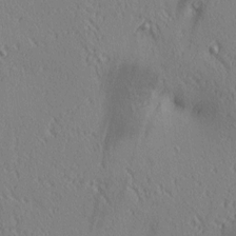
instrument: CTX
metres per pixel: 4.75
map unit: lAa
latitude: 4.2711
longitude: -117.0836
